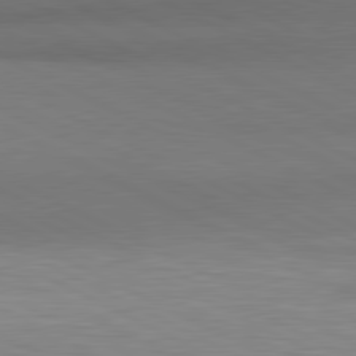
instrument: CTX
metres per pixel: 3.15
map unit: lApd
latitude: 81.0269
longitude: 139.6533
